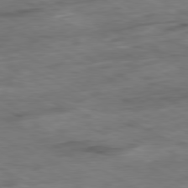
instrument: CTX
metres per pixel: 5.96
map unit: Ap
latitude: -80.8786
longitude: -83.8772
